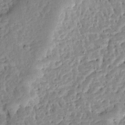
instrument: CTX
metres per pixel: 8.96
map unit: Ave
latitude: 13.2915
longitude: -138.7246
